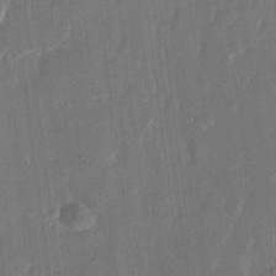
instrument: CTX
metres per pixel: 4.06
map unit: eHh
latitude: 13.6883
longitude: -71.1592
